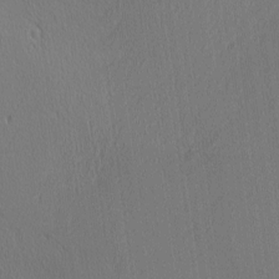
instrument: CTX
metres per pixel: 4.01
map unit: Ave
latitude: 2.7057
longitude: -115.2348
